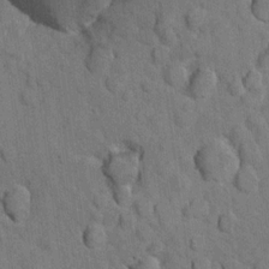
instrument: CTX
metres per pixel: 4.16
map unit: Nhu
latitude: 16.4790
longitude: -32.5357
